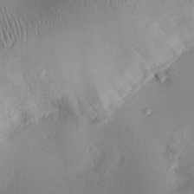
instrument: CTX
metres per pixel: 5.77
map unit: Ht
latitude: -3.4265
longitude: -13.2915
